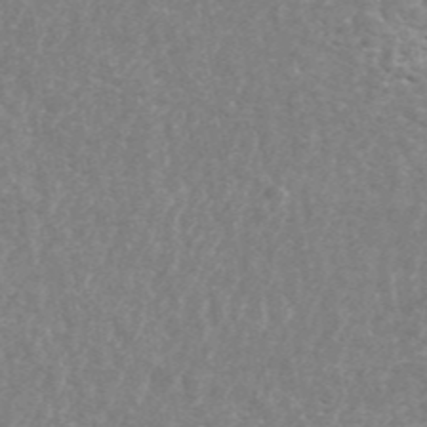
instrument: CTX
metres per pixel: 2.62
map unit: ANa
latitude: 45.0458
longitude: 27.8233
